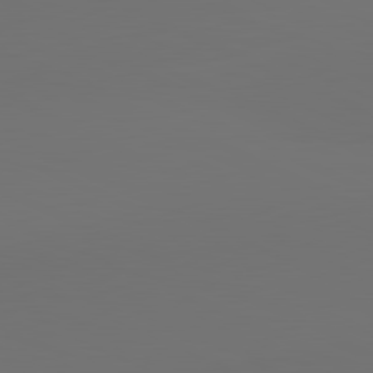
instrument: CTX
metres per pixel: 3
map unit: lApd
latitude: 81.4804
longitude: 147.9745
